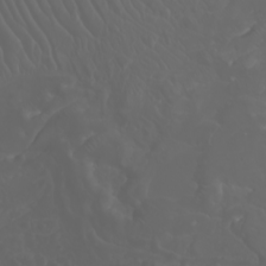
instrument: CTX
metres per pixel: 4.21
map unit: Nhu
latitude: -7.9178
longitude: -93.9339
